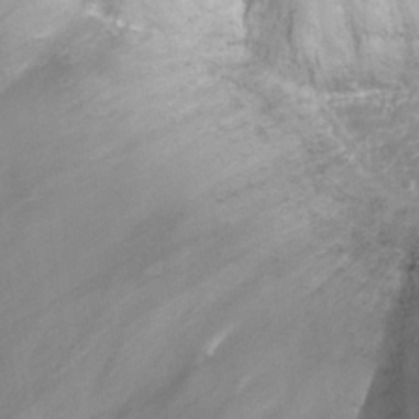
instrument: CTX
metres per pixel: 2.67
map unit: Nhu
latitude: 26.2145
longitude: -63.2159
